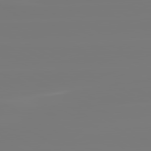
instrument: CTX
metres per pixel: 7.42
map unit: lApd
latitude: 81.9528
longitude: -135.9150
